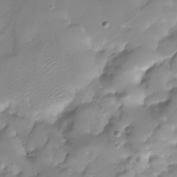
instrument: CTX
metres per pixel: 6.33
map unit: Nhu
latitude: -28.2173
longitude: -59.5749
